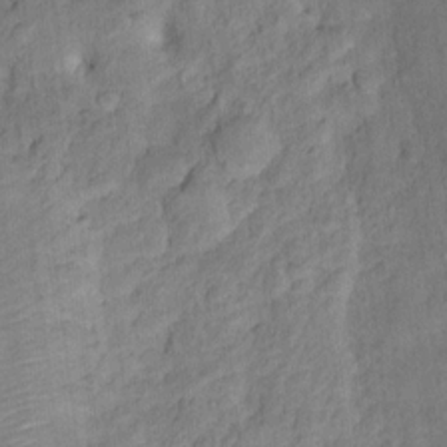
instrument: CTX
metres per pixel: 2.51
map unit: Ht
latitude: 11.9717
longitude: -40.3845
